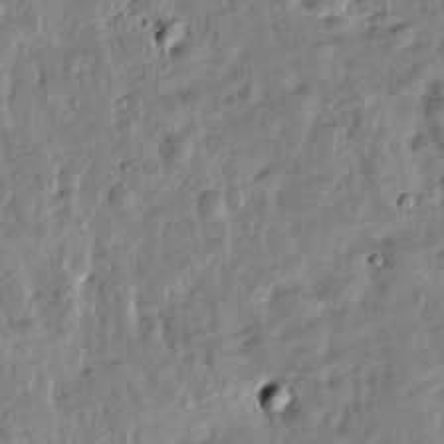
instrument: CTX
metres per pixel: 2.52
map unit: Htu
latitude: -0.0661
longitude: -178.6113
